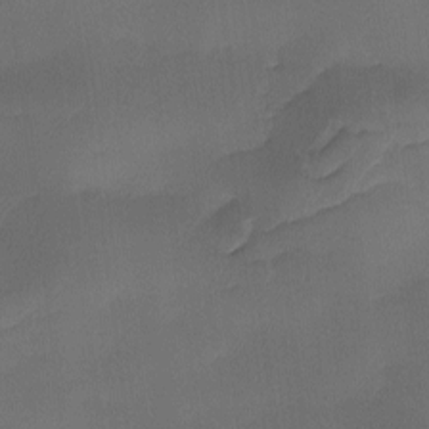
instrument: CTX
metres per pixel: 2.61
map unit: Ave
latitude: -10.0472
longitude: -122.6868
